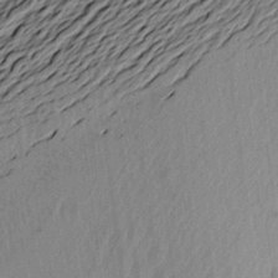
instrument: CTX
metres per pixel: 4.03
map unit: Aa
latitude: 19.5560
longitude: -146.2145
